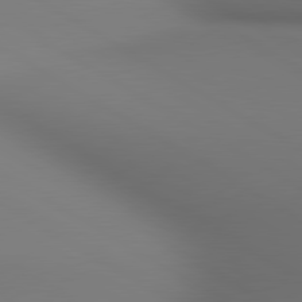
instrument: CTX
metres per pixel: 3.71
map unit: lApd
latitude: 80.5735
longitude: 137.6721
